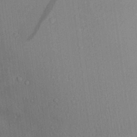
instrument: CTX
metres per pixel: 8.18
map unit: Aa
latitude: 25.2537
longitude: -137.8017
